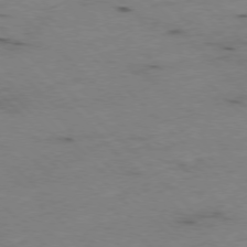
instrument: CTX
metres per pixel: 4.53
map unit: Ap
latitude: -77.9178
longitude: -61.5182
